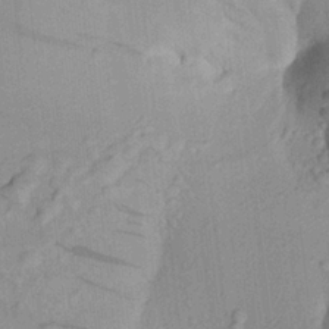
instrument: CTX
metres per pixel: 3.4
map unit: Aa
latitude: 22.8569
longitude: -147.9906
